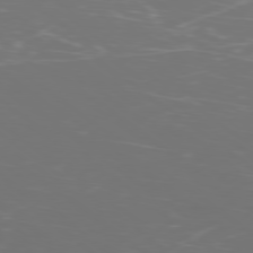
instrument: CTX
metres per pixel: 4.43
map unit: Ap
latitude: -78.8030
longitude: -93.9906
